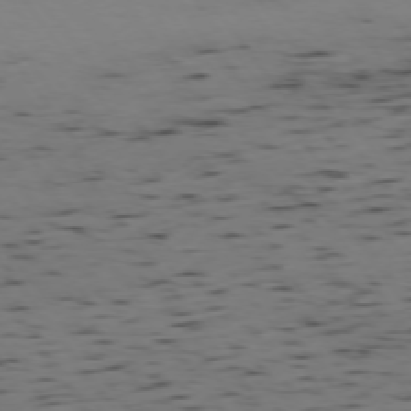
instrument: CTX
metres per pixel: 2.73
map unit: Hpe
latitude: -74.7086
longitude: 2.7652
